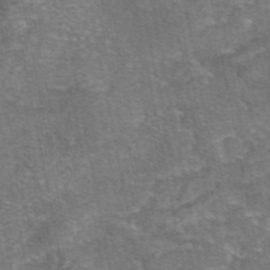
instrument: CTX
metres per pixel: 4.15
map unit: eAb
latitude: 46.8569
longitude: 103.7289
